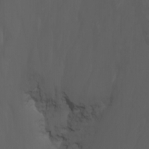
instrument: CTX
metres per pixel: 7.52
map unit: Aa
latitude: -7.9367
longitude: -80.2711
